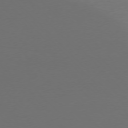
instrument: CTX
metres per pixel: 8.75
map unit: Ap
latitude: -76.7274
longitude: -70.6301
